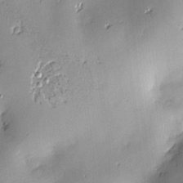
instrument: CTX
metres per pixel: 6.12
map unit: Hve
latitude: -9.9178
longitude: 175.6532
